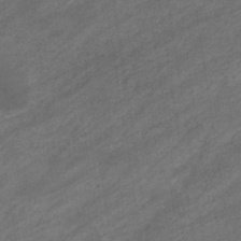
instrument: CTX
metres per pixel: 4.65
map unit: eHb
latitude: -33.1620
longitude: 71.7856
